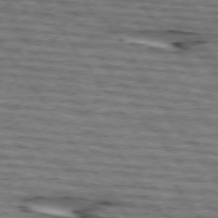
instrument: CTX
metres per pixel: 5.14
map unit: lApd
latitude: 74.5168
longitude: -73.4994
